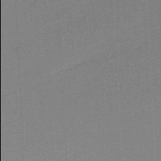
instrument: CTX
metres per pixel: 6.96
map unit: HNb
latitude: -54.6897
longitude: -45.9906
